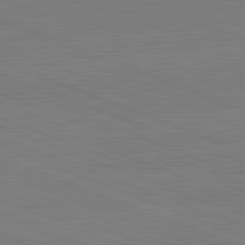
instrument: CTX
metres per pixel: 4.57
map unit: lApd
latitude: 82.2900
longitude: -157.4993
